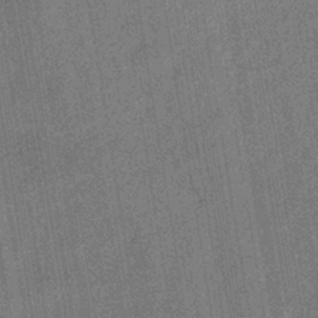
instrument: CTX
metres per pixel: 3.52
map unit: eHb
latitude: -35.9556
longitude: 80.8975
